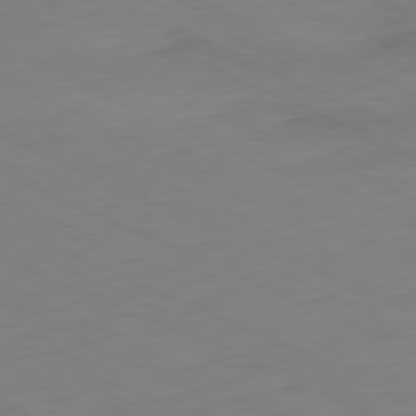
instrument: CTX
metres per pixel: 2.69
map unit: Ap
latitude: -81.2943
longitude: -68.1011
